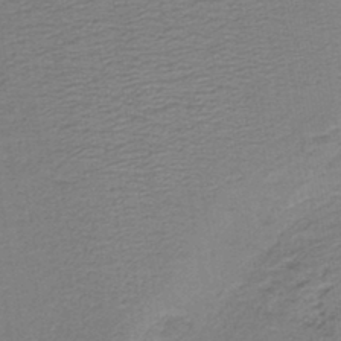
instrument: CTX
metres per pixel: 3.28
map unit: lHb
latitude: -41.6344
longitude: 53.3131
